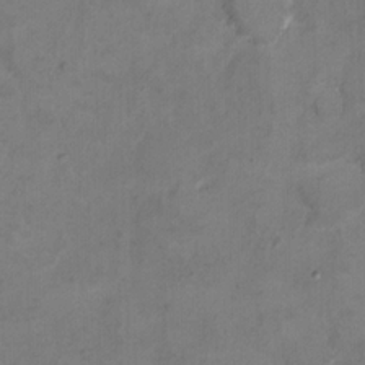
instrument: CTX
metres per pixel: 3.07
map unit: Ht
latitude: 10.0822
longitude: -33.0270
